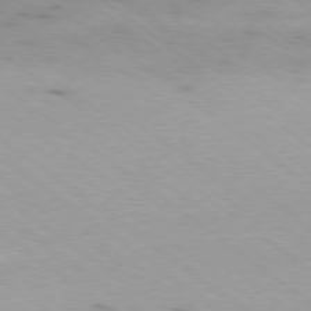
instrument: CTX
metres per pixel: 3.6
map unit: Ap
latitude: -79.1431
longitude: -100.0255
